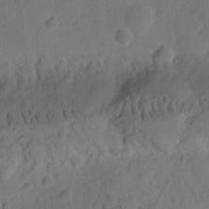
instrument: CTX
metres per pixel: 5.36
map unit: Ht
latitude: 10.3656
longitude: -74.4601
